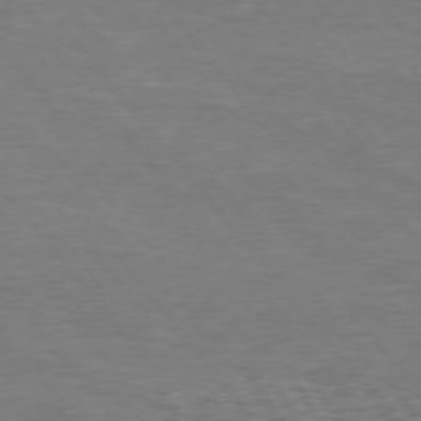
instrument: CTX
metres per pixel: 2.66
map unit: Hpe
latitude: 75.6694
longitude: -154.5168
